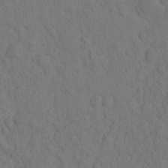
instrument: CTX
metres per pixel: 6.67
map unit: eHh
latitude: -2.3684
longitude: 18.4251
